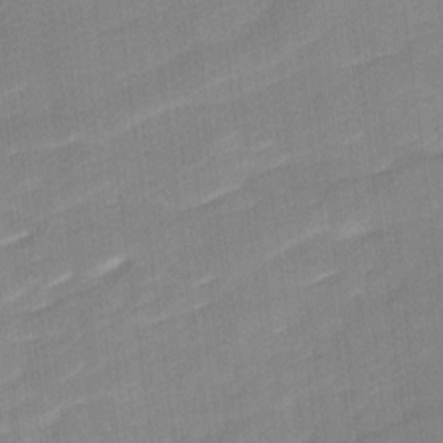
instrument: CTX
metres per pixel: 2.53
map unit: Ave
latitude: 17.0458
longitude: -136.4601
